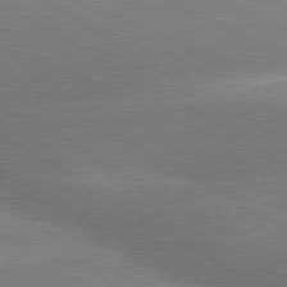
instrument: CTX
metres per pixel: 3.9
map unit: lApd
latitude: 80.0633
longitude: -150.1766
